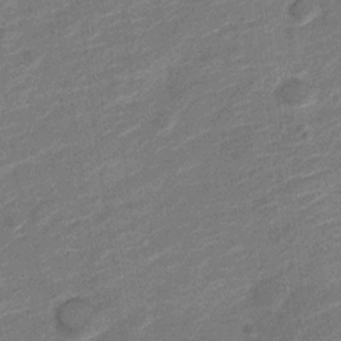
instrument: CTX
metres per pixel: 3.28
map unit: Nve
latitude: -18.9353
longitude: 108.7841
